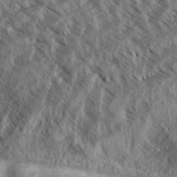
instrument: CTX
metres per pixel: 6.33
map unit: eHh
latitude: 33.6883
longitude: -140.3467
